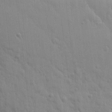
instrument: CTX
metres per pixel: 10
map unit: Htu
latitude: 1.8961
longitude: -178.4601
